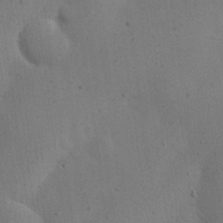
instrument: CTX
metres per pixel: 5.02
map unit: eHh
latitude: 24.1955
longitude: -69.8961
